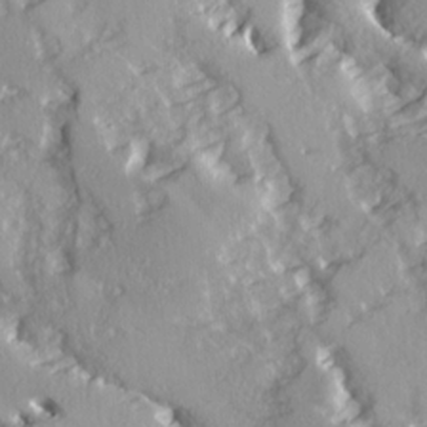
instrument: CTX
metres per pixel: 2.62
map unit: Ave
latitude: 14.7436
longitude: -131.1026
